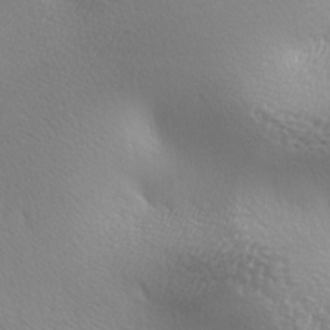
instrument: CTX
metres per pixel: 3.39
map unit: lAa
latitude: -5.5588
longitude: -122.1578
